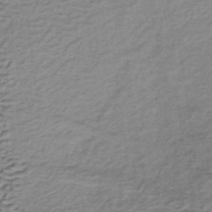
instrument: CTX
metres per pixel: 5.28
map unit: lHb
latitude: -35.3132
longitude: 60.6330
